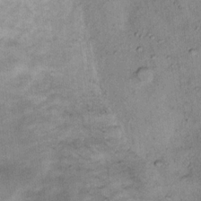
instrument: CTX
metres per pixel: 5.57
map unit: Ht
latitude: 13.1592
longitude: -40.5356
